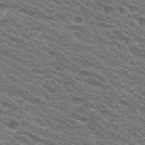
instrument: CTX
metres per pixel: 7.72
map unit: Hto
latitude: 31.1404
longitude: -46.0822
